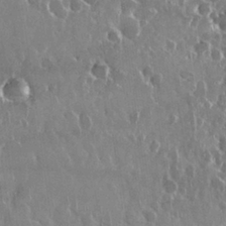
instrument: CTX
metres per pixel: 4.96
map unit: Nhu
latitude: 28.6679
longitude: -62.3090
